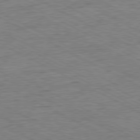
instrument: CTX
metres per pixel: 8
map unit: Ap
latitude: -80.8975
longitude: -76.4412
